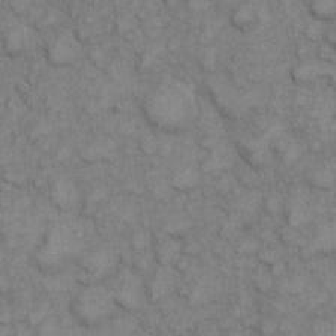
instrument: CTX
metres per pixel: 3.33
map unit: eHh
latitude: 6.7813
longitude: -64.7435
